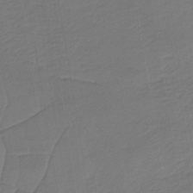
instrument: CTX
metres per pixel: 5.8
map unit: HNb
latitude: -36.7463
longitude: 57.8989
